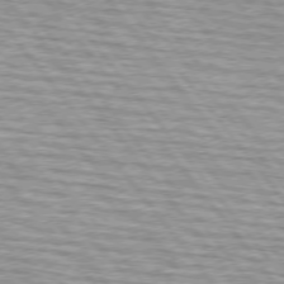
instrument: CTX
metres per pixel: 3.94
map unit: lApd
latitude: 74.8191
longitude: -76.3089
